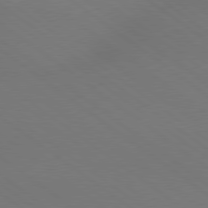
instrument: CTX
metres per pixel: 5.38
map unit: lApd
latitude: 79.0270
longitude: -151.1970
